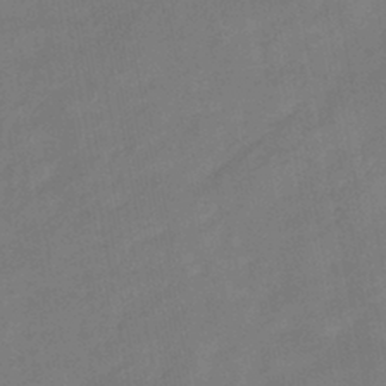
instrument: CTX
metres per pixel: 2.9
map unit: HNhu
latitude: -43.1242
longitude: 91.5777
